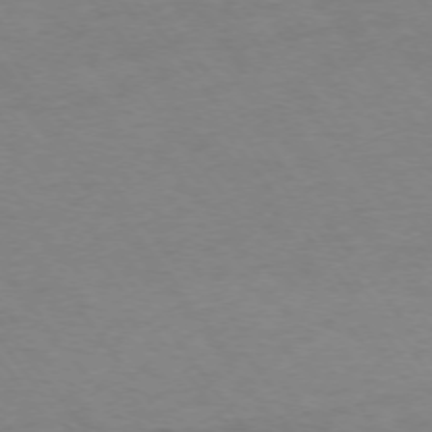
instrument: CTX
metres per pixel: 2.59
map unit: Ap
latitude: -74.9353
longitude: -67.4993
